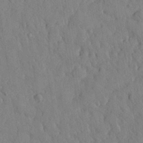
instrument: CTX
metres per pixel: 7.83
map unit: eHh
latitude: 28.1767
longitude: -76.1577
